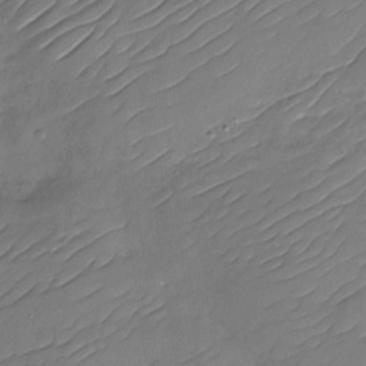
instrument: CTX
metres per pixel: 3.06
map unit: Nhu
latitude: -29.8989
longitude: -73.3671
